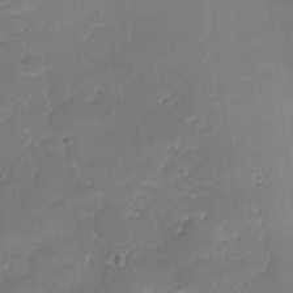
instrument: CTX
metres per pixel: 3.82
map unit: lAa
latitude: -10.6896
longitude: -124.4979
